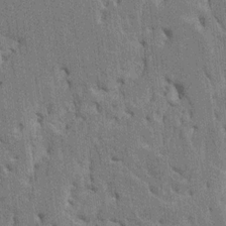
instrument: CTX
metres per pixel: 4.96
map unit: HNhu
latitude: 8.2523
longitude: -2.5168
